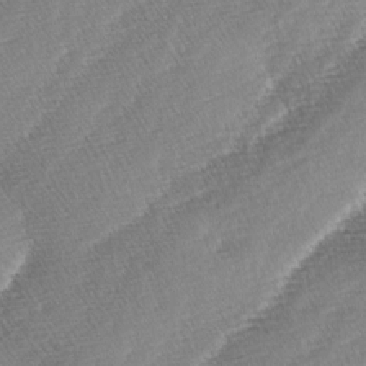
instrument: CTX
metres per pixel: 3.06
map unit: lAa
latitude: -4.0094
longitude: -129.6694
